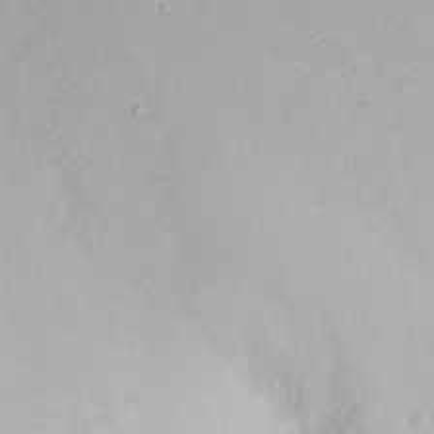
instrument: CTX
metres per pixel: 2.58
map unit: Nhu
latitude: 24.1011
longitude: -62.6869
